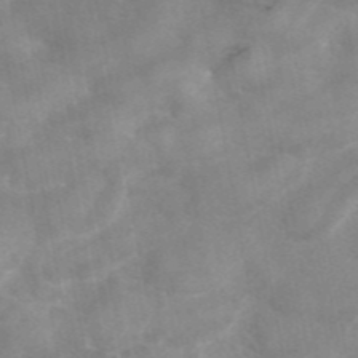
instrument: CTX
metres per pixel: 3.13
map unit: eAb
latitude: 45.2348
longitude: 125.8611
